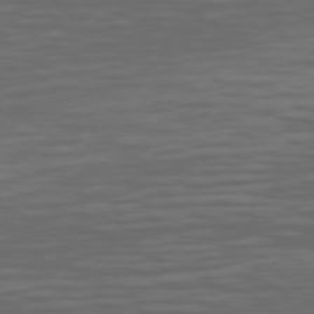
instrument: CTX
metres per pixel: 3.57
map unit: Hpe
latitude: 74.8947
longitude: -126.1956
